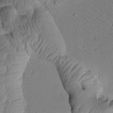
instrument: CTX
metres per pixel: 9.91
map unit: Htu
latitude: 1.9717
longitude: 177.5210
